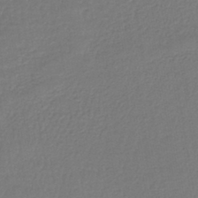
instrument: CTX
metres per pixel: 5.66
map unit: lHb
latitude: -42.5384
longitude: 64.5385
